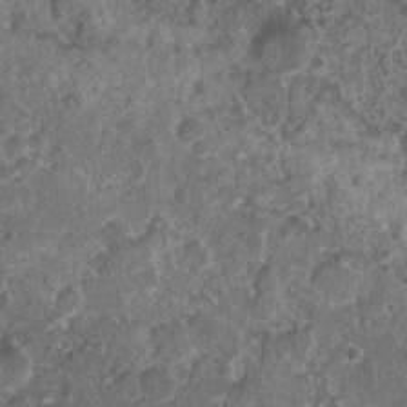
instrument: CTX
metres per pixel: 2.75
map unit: Nhu
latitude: 7.5560
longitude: -20.3467
